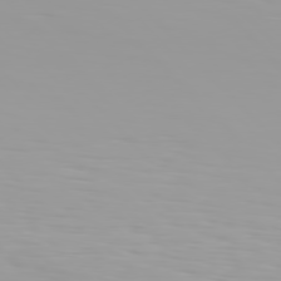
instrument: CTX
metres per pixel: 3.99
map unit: Hpe
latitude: 77.2159
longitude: -140.1011
